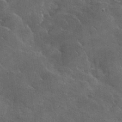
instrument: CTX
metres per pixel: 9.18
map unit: lHvf
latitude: 35.7071
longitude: -92.4412
